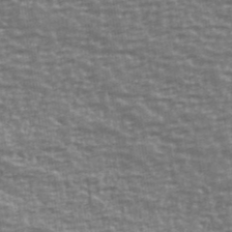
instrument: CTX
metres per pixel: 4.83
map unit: Ave
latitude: 40.6301
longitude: -113.7261
